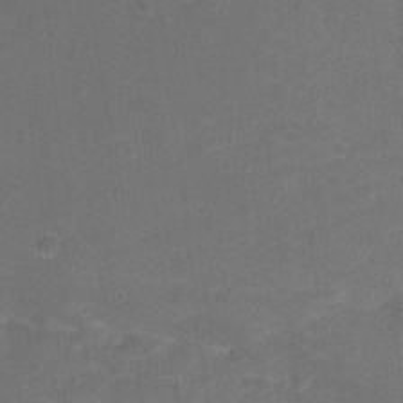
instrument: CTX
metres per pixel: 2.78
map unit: Hto
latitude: -0.6897
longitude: -34.5168
